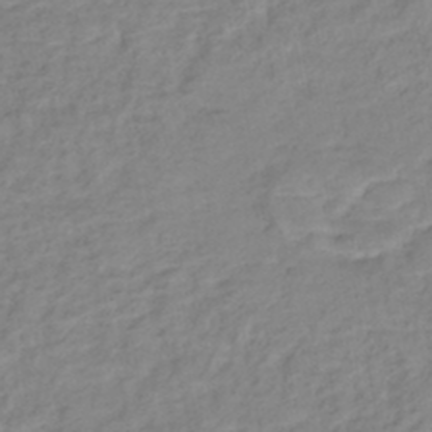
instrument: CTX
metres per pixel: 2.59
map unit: Nhe
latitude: -46.2550
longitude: 152.4818
